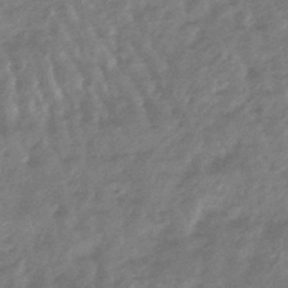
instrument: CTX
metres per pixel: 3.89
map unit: lHb
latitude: -47.6910
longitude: 77.3888
